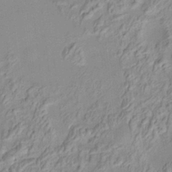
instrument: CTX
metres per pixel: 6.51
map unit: HNhu
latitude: 7.1403
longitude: 13.8422
